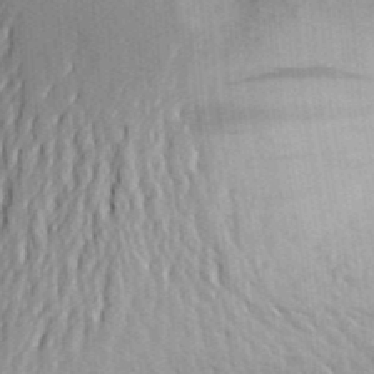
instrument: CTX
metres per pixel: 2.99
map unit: Aa
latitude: 25.7260
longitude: -149.7261
